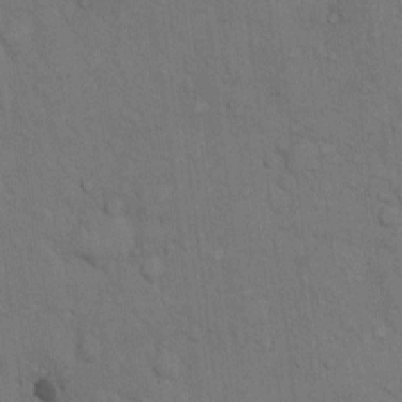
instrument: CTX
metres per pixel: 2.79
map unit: Hto
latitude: 10.4790
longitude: -61.2348
